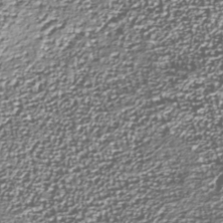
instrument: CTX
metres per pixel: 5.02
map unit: Nhu
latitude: -38.0661
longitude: -82.2711
